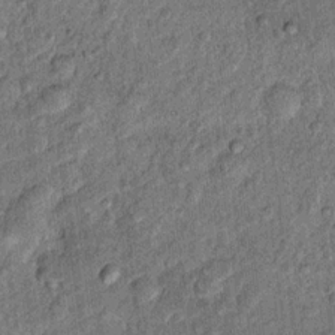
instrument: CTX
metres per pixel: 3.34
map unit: Hto
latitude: 10.6680
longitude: -37.4804
